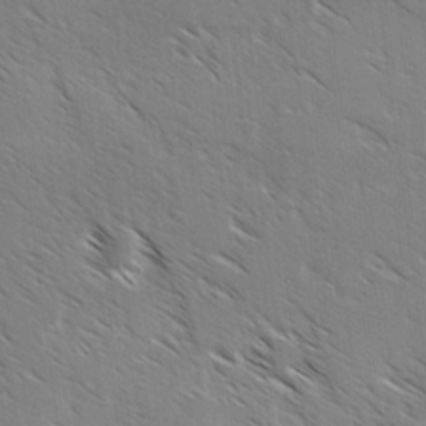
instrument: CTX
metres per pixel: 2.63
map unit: lAvf
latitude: -3.8800
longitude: -113.2159
